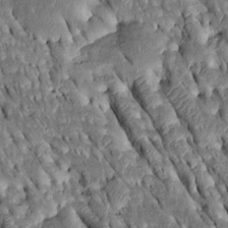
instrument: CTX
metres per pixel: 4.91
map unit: Htu
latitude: -0.7275
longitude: 148.4251
